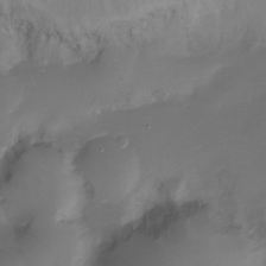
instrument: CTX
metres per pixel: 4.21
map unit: Ht
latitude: -8.3873
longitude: -29.7449
